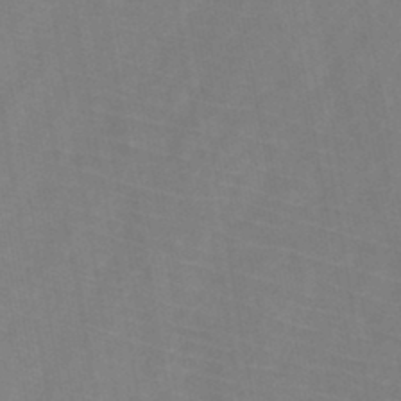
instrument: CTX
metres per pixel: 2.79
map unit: HNb
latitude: -44.9731
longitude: -39.6883
